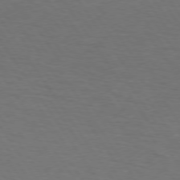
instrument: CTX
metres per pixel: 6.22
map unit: lApd
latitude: 74.1389
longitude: -74.7246
